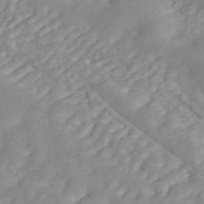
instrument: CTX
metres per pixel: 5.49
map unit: ANa
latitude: 45.3104
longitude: 24.1039
